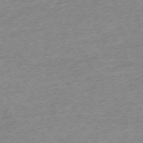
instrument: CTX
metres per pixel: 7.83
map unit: Ap
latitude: -74.7086
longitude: -88.4412
